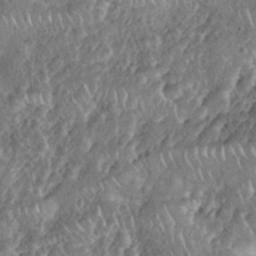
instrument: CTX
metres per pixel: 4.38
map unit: eHh
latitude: 38.3467
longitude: -58.2900
